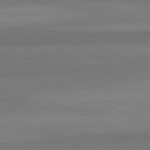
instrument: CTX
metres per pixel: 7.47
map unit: lApd
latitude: 82.5923
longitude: 156.3873
